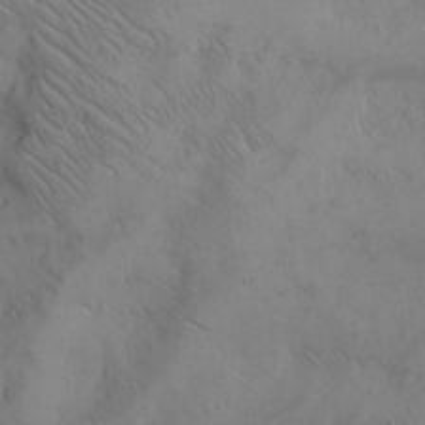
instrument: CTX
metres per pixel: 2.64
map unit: Hto
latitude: 13.8961
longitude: -59.8017
